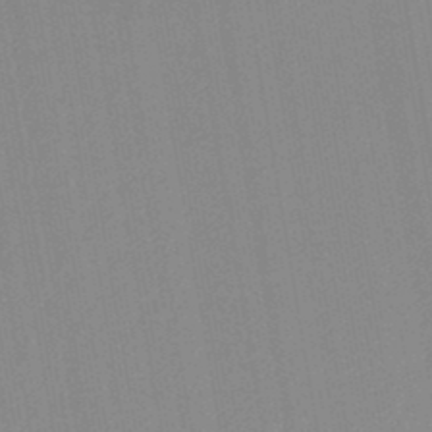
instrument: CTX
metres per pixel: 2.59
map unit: lHb
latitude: -46.0850
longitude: 72.8219
